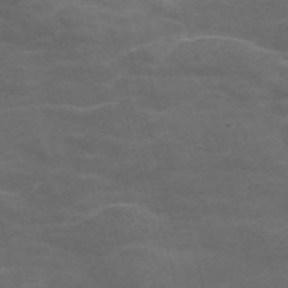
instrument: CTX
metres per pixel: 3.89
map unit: Nve
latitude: -58.0660
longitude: 65.3510
